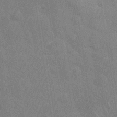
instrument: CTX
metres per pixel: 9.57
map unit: Nhu
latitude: 27.5182
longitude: -64.5357
